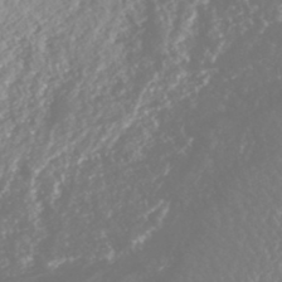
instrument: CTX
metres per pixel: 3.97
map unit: HNhu
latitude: -46.8219
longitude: 97.6344
